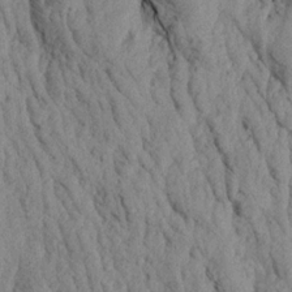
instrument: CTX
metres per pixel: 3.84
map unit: Aa
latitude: 18.6301
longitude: -145.8205
